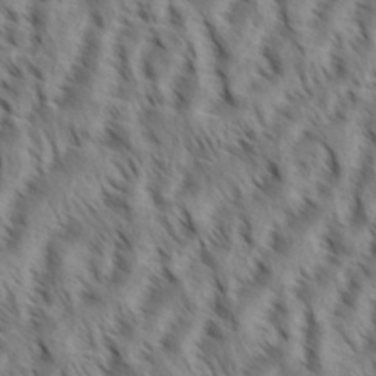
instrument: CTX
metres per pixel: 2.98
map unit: eHh
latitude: 34.9702
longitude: -138.5735
